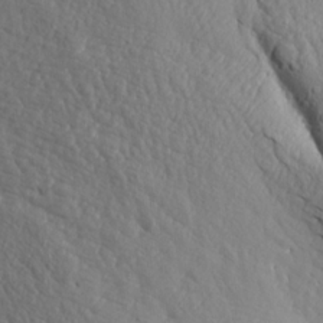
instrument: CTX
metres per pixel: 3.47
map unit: Aa
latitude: 17.8017
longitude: -147.8584
